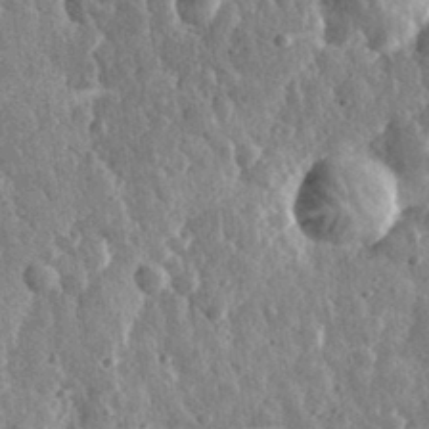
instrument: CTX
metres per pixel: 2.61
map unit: eHh
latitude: 33.3104
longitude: -79.5371
